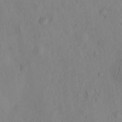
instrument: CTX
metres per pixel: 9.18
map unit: eHh
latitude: -0.3685
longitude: 16.3118
